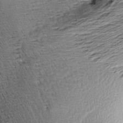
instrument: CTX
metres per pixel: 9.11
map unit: Aa
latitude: 8.4790
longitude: -141.7449
